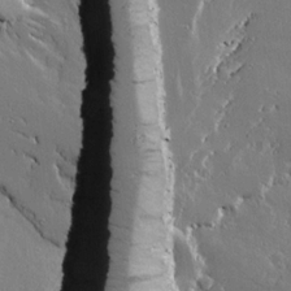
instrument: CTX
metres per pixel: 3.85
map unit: lAvf
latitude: 17.3104
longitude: -126.6869
